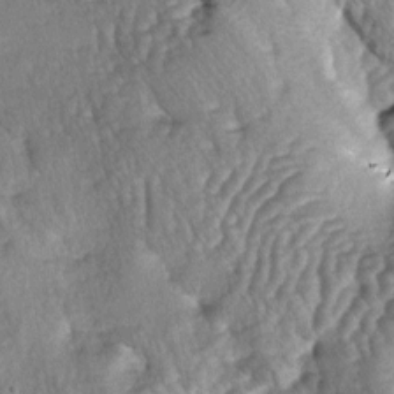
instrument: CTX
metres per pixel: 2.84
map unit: lAa
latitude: -5.7477
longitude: -126.0255
